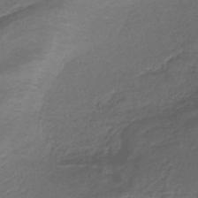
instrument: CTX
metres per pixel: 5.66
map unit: lHb
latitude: -39.7856
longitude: 74.8975
